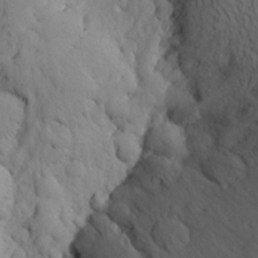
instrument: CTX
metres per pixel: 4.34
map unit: Aa
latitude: 23.9339
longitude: -146.0633
